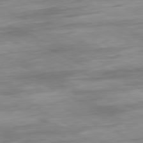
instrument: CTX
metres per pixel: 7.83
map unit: Ap
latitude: -81.2943
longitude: -87.6505
